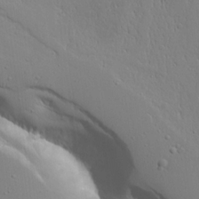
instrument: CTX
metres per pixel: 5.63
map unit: Aa
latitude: 20.1389
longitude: -124.2144
